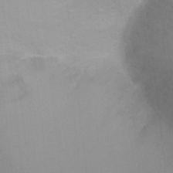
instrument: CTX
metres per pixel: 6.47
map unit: Ht
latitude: -4.5384
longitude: -28.8002
